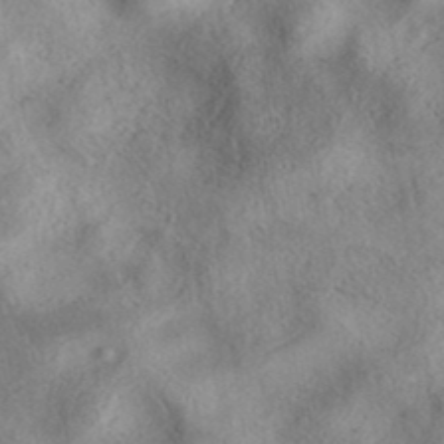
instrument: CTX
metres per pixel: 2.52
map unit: eAb
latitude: 39.1403
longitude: 112.9353
